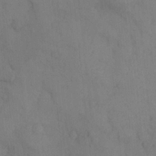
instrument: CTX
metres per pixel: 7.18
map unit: Nhu
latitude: 6.8569
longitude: -24.1388
